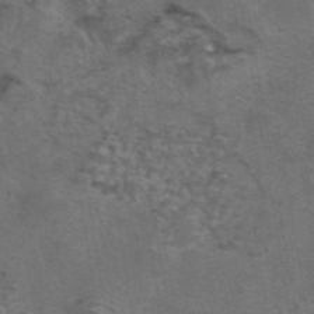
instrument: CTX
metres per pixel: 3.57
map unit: eAb
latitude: 43.5749
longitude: 105.2187
